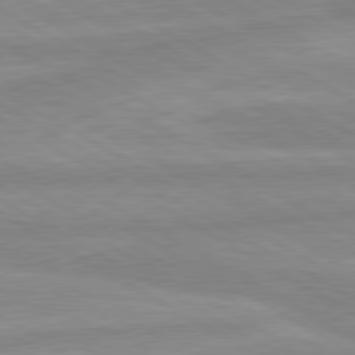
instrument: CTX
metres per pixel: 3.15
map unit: lApd
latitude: 80.2333
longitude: -168.2523
